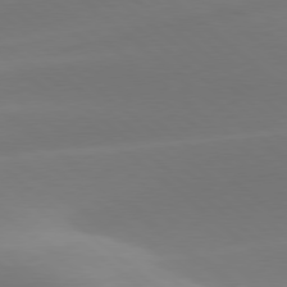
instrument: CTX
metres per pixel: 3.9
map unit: lApd
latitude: 78.5357
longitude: -51.3481
